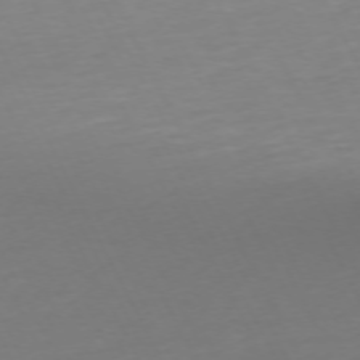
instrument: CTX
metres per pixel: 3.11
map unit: Ap
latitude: -73.6155
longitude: -69.7639
